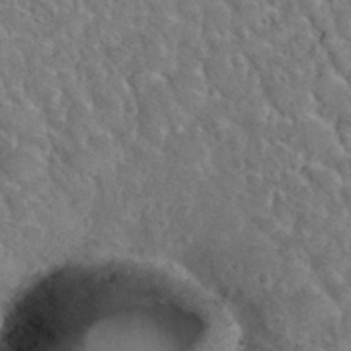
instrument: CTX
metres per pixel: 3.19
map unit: Hto
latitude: 36.0444
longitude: -49.6883
